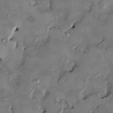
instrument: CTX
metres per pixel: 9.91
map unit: HNhu
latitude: 2.4034
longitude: -5.5749
